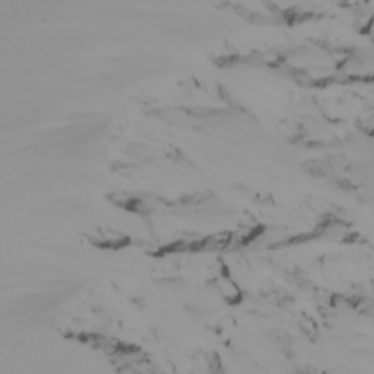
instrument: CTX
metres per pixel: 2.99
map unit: Nhu
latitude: -5.9745
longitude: -94.2901
